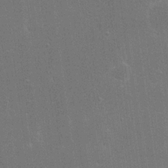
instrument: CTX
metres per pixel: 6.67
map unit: eHh
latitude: 19.8394
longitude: -68.4601
